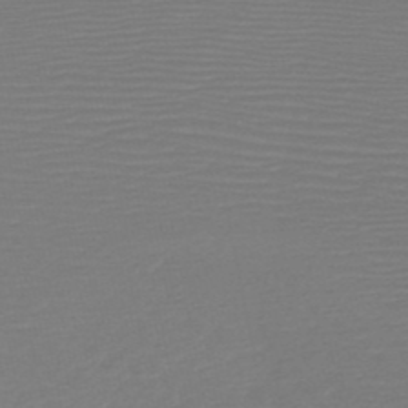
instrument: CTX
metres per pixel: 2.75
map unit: HNb
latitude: -49.8612
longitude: -43.8394
